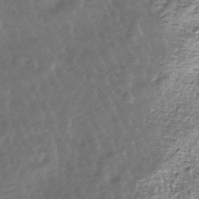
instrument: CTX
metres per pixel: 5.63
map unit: HNhu
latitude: -40.0850
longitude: 107.5966
